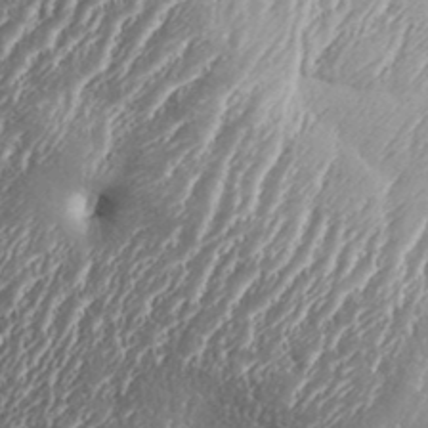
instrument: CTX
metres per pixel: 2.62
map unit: Aa
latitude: 33.3104
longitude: -134.6490
